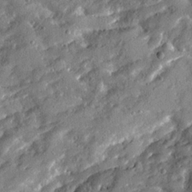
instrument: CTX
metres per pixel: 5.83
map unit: Ave
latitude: 19.1403
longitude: -129.5560
